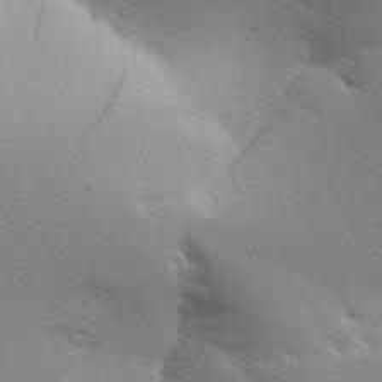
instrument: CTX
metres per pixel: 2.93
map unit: Aa
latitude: 26.0255
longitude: -136.4979
